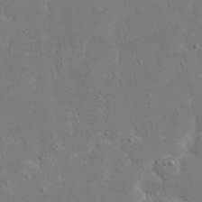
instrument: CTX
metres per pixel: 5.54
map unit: eHh
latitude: 16.3467
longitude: -71.7261
